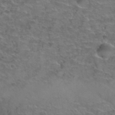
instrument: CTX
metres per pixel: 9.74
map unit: Hto
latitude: 38.4979
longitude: -43.4427
